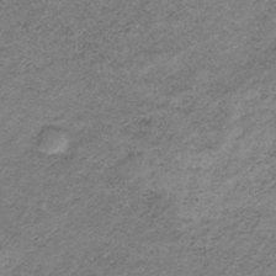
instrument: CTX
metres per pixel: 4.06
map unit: HNb
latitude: -32.7086
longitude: 61.4265
